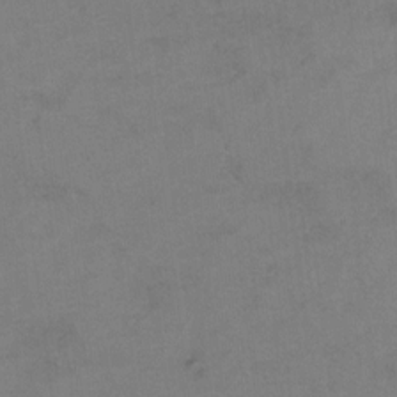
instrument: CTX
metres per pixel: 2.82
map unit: Hto
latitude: 6.8569
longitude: -35.0458
